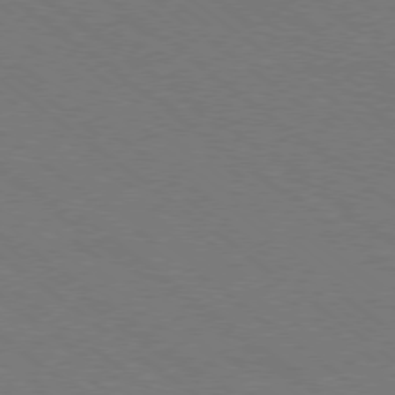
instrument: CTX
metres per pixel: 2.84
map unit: Ap
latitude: -78.9541
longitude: -64.3467
